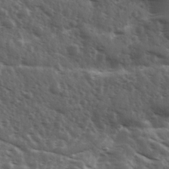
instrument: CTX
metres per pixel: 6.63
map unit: Ave
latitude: 11.3293
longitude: -103.5371
